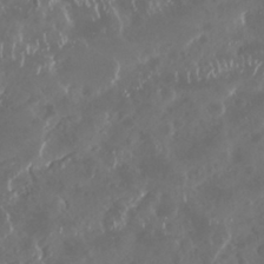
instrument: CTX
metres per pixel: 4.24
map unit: Nhu
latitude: 29.3293
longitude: -59.0081
